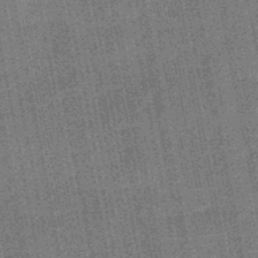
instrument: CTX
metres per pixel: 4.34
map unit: HNb
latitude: -48.5952
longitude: -38.4790
